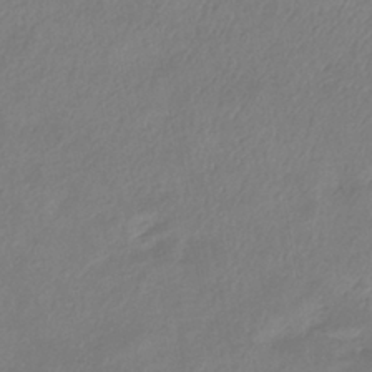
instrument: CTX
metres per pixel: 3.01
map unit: eHb
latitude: -38.5196
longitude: 76.5952
